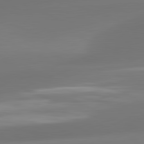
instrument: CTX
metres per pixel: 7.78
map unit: lApd
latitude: 81.6505
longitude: -161.1592
